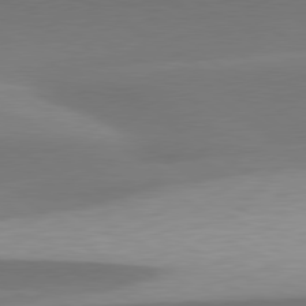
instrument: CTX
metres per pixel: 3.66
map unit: lApd
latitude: 79.7828
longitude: -94.8191
